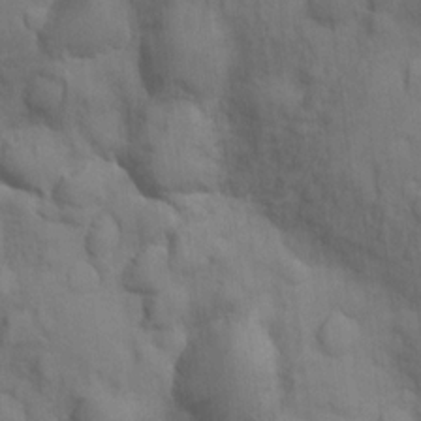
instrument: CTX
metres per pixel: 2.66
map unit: Nhu
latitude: 14.1578
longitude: -30.3468
